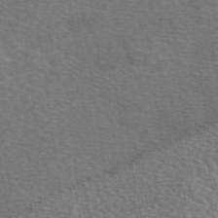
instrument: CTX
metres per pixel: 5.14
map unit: eAb
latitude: 50.2522
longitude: 112.7841
